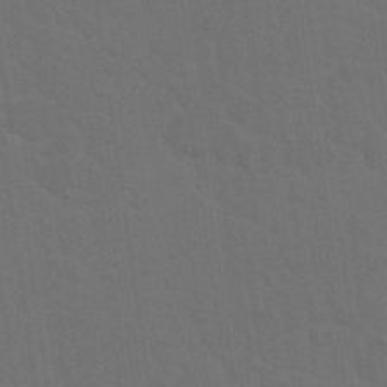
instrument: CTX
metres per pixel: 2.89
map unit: Hto
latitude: 18.2522
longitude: -36.6302
